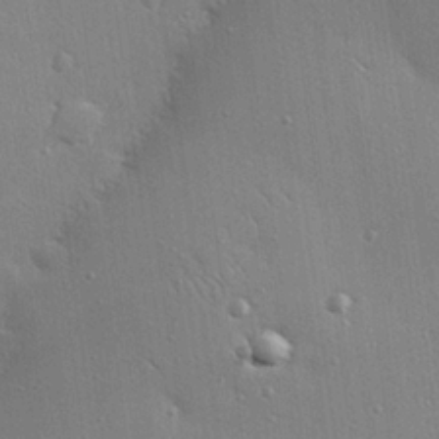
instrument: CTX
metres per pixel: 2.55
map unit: eHh
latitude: 24.8946
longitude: -89.1781
